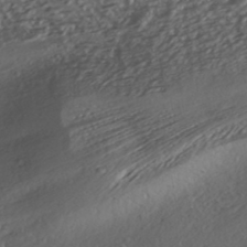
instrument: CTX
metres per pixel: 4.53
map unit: ANa
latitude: -42.2172
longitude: 108.9353
